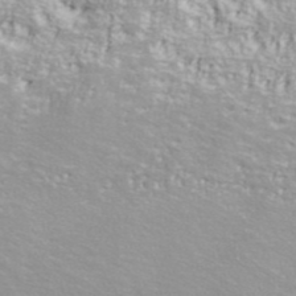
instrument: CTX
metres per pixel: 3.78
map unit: ANa
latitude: 41.3481
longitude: 29.1431
